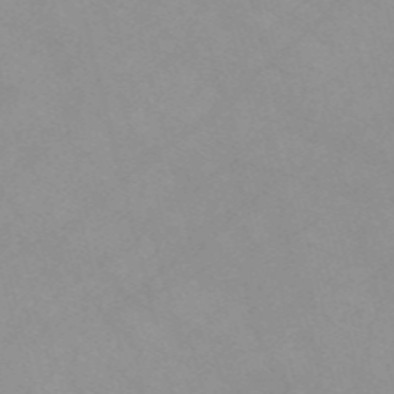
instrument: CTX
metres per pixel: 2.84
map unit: Nve
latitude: -57.4454
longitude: 59.3131
